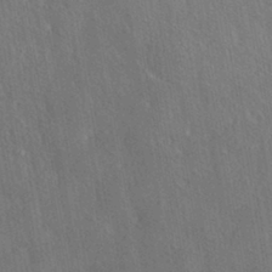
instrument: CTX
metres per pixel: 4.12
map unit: HNhu
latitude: -40.9730
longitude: 98.6518
